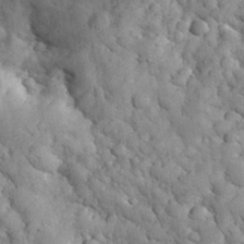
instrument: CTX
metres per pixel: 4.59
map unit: eHh
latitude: 33.9528
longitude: -67.6127
